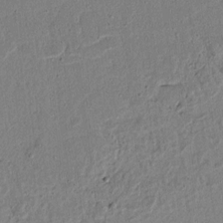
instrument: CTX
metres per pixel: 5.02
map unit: lAvf
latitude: 6.6679
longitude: 168.2172
